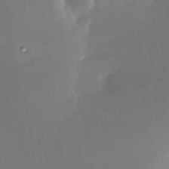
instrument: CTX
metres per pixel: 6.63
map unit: Nhe
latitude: -31.5588
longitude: -116.7057
